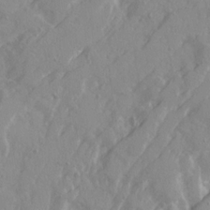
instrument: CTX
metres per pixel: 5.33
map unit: Ave
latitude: 20.9892
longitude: -130.8191
